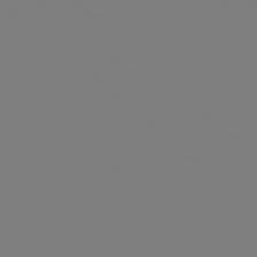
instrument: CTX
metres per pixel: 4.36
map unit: Hpe
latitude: 78.1578
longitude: -162.2712
